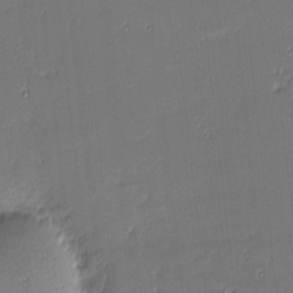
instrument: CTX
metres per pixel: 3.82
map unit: eHh
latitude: -3.4454
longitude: -82.4223
